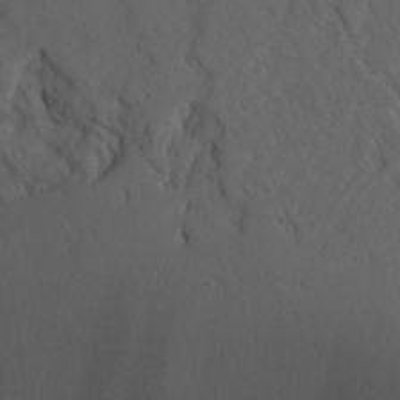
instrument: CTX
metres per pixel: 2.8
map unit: Ave
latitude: 23.3482
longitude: -132.2334
